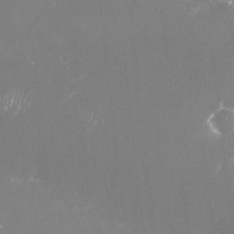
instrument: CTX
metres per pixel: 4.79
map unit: Nve
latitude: -17.2565
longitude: -59.1214
